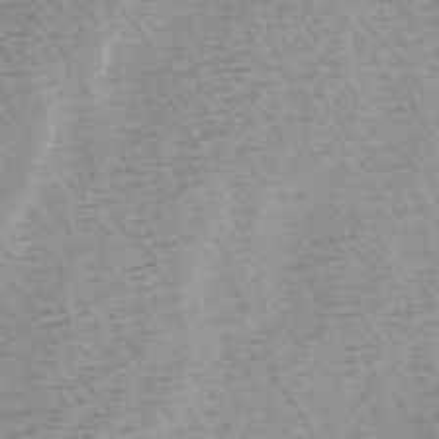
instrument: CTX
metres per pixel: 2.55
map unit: Ave
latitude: 0.6679
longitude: -115.2914
